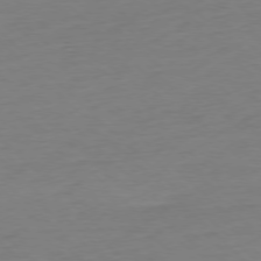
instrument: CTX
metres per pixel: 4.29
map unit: Ap
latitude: -77.3888
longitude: -91.7828
